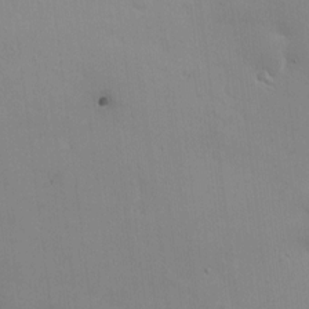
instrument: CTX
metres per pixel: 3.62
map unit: HNhu
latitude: 5.5371
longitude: 1.1809
